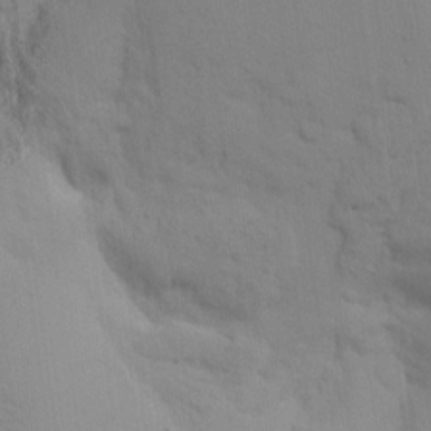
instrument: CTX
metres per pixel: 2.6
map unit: eHh
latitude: 16.8191
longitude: -63.0270
